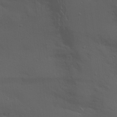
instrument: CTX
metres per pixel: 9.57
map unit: Aa
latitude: 19.8016
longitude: -145.1403
